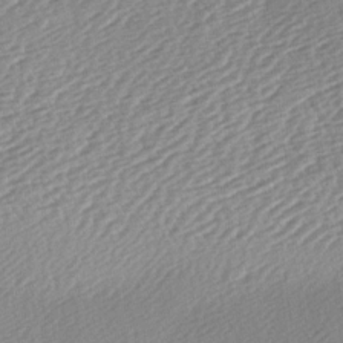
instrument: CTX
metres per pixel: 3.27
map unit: lAa
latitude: -2.3873
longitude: -127.3293
